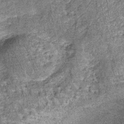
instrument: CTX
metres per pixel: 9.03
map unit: lHb
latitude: -38.6896
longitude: 64.6330
